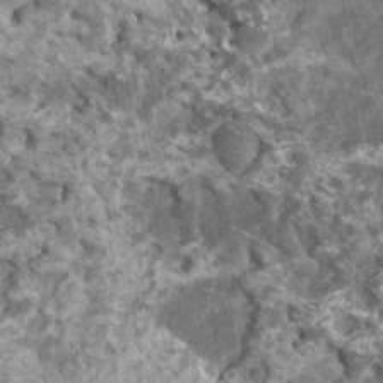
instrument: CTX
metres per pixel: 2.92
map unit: HNhu
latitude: 1.5749
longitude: 0.1984
